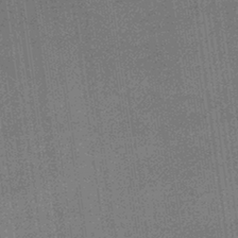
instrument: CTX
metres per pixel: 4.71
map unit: lHb
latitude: -40.6140
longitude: 69.8233
